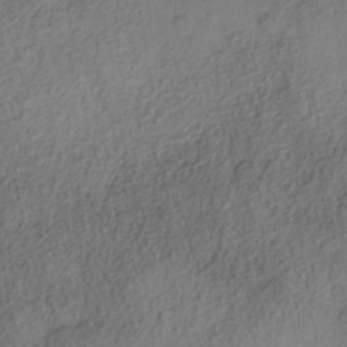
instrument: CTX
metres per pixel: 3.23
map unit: Nhe
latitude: -38.2551
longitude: -147.0081
